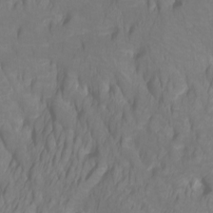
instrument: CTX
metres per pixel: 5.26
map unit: Htu
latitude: -6.1794
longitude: -71.4426
